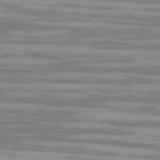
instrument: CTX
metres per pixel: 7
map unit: Ap
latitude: -79.4454
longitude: -102.7813
